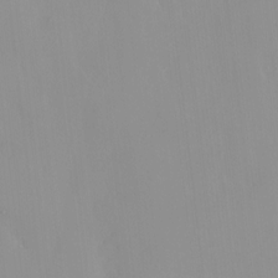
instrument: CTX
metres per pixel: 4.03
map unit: HNhu
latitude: 2.2711
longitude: 7.4454
